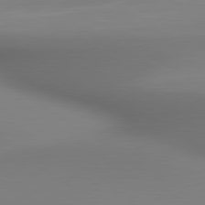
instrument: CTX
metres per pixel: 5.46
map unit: lApd
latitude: 80.4979
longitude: 138.6141
